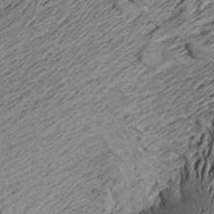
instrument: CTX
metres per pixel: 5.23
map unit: Aa
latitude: 21.6883
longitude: -149.0270
